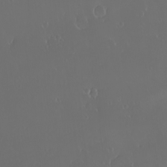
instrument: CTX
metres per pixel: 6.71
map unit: eHh
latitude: -2.5573
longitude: 20.1039
